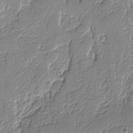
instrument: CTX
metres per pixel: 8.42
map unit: lAvf
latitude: -8.7652
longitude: -114.0255
